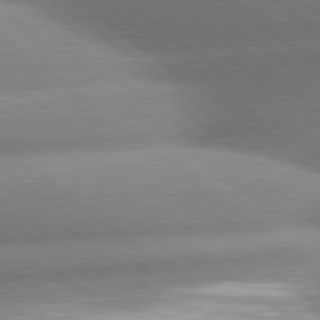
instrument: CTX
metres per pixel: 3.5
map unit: lApd
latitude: 80.4790
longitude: -160.4601
